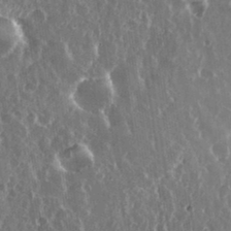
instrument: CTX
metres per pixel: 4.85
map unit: eHh
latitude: 33.7072
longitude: -58.0255
